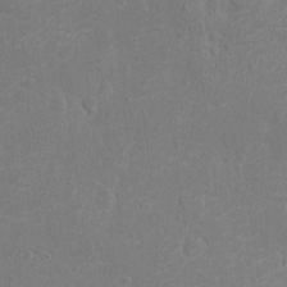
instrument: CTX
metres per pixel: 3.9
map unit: Nhu
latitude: -15.0865
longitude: -25.3481
